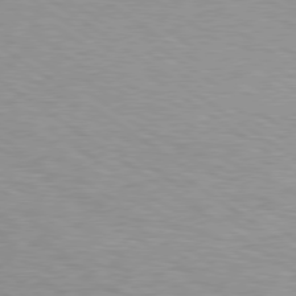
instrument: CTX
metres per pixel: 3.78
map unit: Hpe
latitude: 77.9717
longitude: 179.8800
